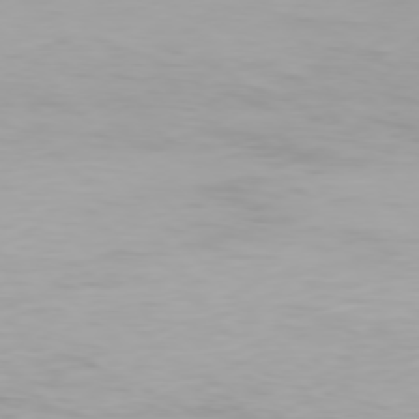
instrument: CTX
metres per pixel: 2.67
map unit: Hpe
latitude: 76.4790
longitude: -133.3482
